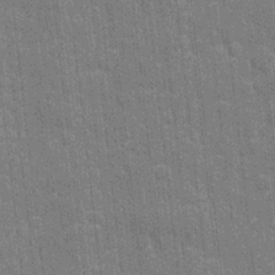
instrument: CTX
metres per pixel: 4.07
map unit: eHh
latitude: 6.3089
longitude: -74.3467
